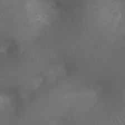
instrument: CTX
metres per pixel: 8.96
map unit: Ht
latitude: -6.7085
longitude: -21.6505
